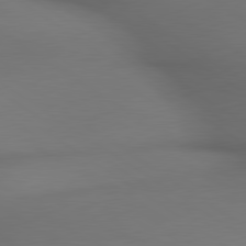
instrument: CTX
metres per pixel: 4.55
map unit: lApd
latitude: 79.7072
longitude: -174.4412
